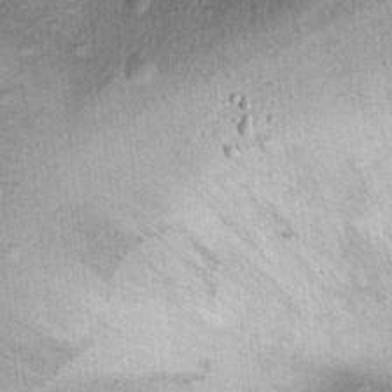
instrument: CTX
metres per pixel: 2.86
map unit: Ht
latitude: 10.2334
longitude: -37.9339
